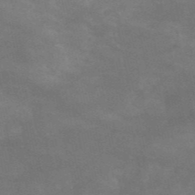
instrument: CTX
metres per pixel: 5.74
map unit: HNb
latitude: -52.8974
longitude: -41.8583
